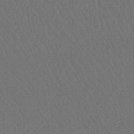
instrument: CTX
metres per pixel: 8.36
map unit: lHb
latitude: -43.0297
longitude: 68.8408
